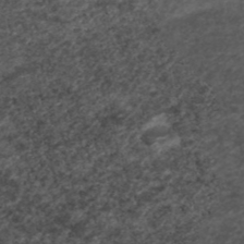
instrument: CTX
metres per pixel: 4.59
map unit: ANa
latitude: 41.7449
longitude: 26.9919
